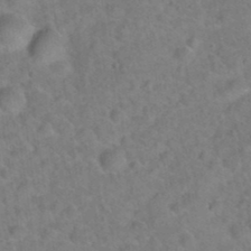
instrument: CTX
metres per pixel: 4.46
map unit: Hto
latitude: 21.1026
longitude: -49.8205
